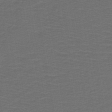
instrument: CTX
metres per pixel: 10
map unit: lHb
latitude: -43.6343
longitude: 53.4265
